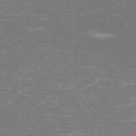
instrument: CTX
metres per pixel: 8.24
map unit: Hpe
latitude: -71.8234
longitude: 7.9745
